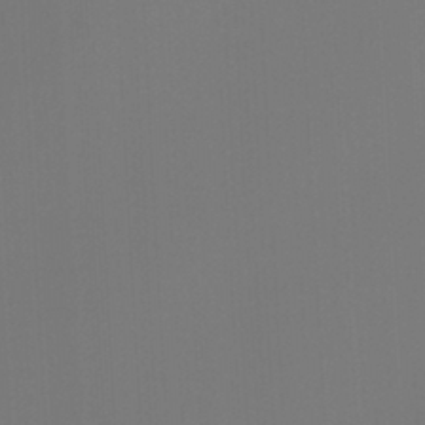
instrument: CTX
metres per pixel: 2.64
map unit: Ht
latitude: -5.0297
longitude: -62.8191
